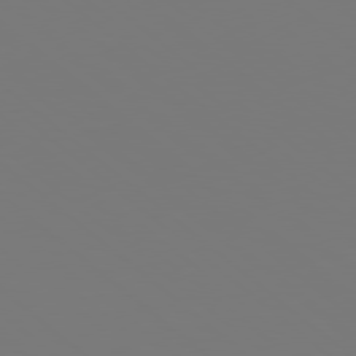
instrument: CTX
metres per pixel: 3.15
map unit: Hpe
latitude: 78.1767
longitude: -174.6868
